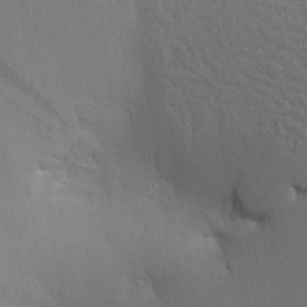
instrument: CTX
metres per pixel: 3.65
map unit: Aa
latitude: 19.2348
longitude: -141.3103
